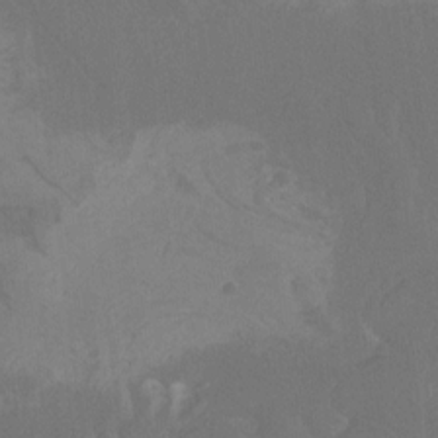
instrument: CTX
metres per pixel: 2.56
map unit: Htu
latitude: -11.9745
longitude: -73.5182
